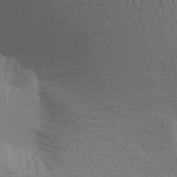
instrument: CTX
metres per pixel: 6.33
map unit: Aa
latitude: 18.8191
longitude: -144.8191
